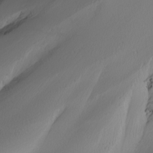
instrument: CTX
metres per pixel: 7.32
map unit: Nhu
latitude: -7.1998
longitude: -94.6680
